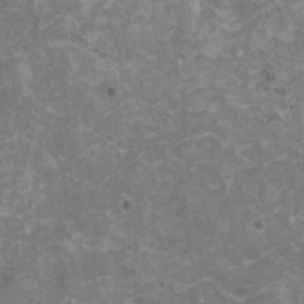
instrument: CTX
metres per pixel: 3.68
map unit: HNhu
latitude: -0.0850
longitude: 2.4251
